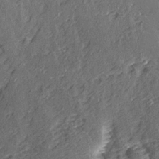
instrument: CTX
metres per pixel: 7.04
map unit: Ave
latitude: 15.8017
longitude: -104.1011
